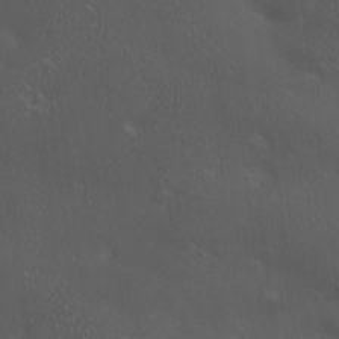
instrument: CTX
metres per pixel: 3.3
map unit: eHh
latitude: -3.7666
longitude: 19.3510
